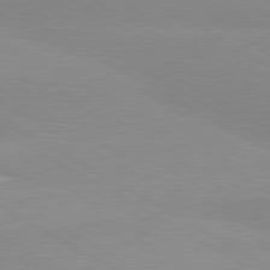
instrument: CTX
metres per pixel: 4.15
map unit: lApd
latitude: 80.4601
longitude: -179.4238
